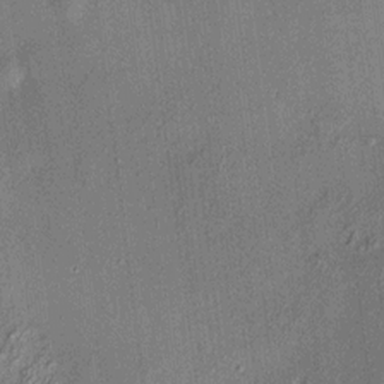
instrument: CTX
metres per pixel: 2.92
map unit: HNhu
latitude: 11.9717
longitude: 10.7652
